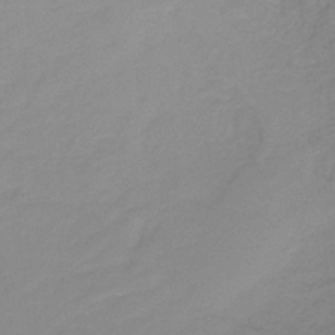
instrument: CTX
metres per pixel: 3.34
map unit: HNb
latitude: -32.8975
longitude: 60.7652
